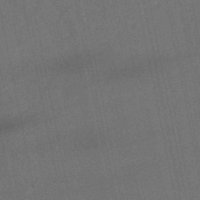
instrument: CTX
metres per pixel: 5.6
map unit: lHb
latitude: -50.5196
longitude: 80.4062
